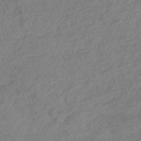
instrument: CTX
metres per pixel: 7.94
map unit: HNhu
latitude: -45.1998
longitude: 92.7652
